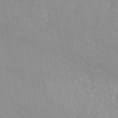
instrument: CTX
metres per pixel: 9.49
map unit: HNhu
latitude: -40.1606
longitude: 97.4077
